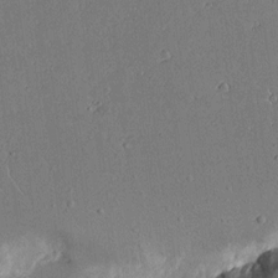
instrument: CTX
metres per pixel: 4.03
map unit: Aa
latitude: 12.5168
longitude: -126.9325
